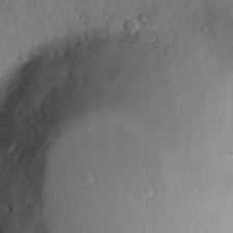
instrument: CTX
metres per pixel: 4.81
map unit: eHh
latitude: 14.0255
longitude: -67.8016
